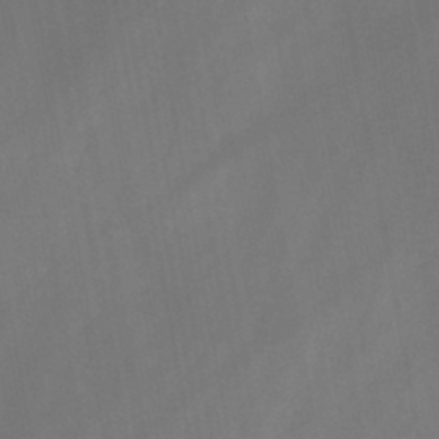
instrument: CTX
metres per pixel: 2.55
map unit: HNb
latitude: -44.5007
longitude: -39.6505
